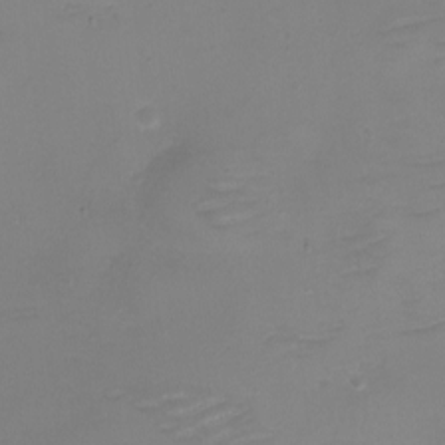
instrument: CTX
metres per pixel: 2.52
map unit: eHh
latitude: -5.2565
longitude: -78.6869
